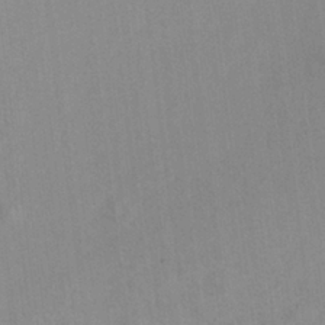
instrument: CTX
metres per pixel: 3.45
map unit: Hto
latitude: 7.8394
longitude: -34.4790
